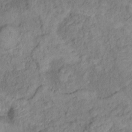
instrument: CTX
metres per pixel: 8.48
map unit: Ht
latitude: 14.2145
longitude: -39.2348
